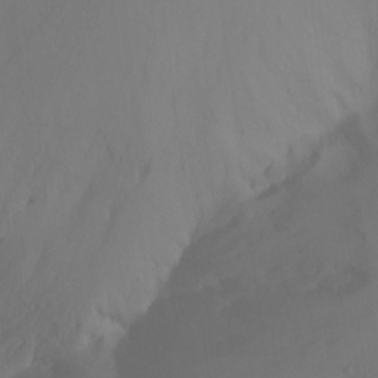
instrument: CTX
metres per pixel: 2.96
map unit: Nhu
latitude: -13.9178
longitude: -56.6868
